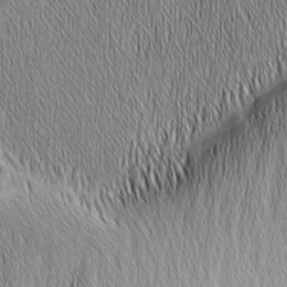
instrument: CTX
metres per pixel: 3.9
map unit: Nhu
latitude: -6.4251
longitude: -152.0633
